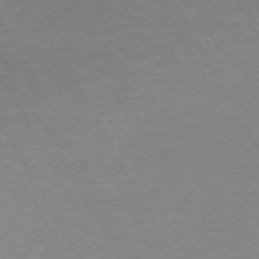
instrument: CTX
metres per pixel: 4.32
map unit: Hpe
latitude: -72.1228
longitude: 8.9919
